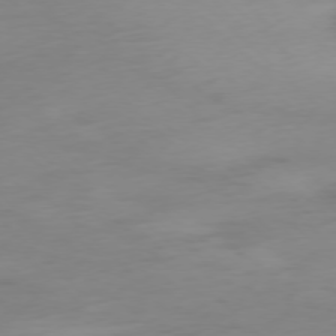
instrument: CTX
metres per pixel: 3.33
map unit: Ap
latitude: -77.5777
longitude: -67.8394
